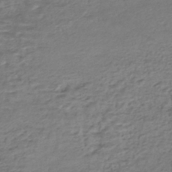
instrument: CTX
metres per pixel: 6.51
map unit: HNhu
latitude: -43.3131
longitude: 101.5399
